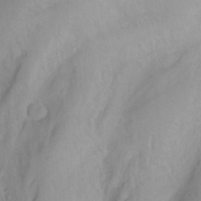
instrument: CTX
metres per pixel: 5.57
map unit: Aa
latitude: -3.7477
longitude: -71.1781
